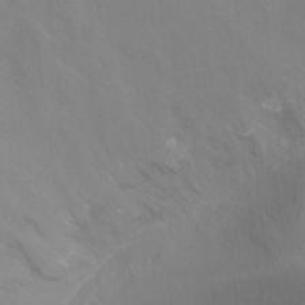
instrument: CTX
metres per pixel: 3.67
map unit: Ht
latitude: -8.9542
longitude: -20.6680
